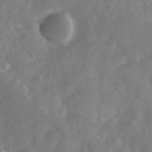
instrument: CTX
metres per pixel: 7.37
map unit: Ave
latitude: 11.4616
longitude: -102.5734
